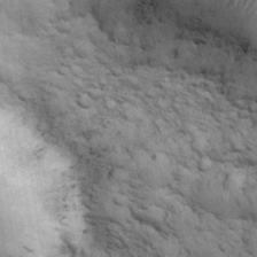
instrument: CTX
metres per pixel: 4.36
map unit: eHh
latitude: 32.6679
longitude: -67.6882
